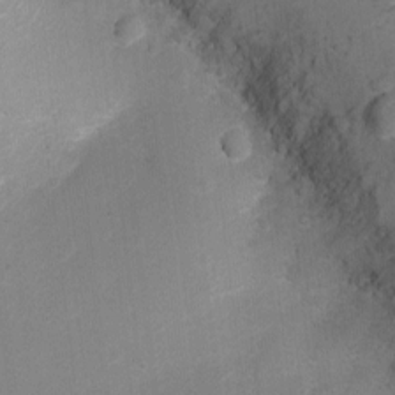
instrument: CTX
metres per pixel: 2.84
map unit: Ht
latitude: -2.0472
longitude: -28.7435
